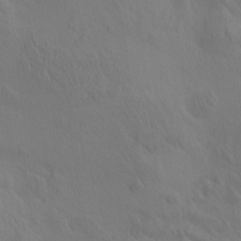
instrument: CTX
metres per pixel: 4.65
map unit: eHh
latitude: -0.9920
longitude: 15.1243
